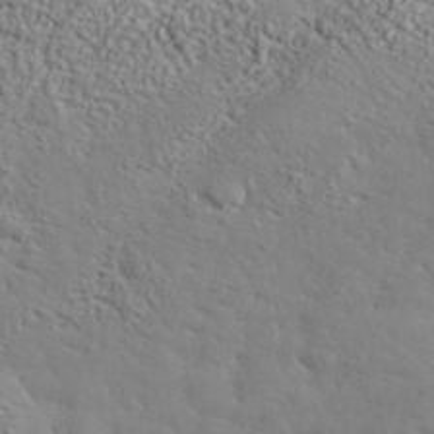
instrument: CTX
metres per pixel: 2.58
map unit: lHvf
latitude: 37.8584
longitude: -91.9150
